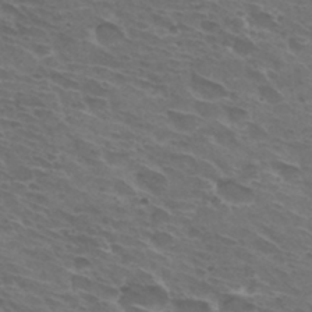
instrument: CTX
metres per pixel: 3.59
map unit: Hto
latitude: 32.8758
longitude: -43.9528
